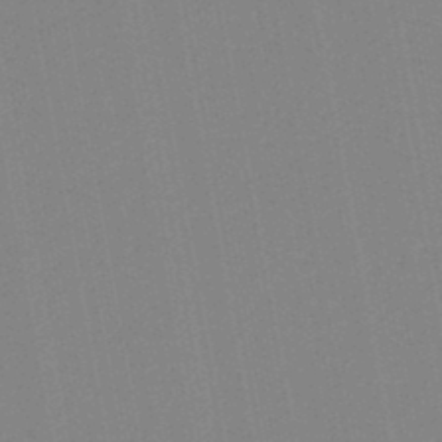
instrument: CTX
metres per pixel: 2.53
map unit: lHb
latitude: -46.1794
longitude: 69.6155
